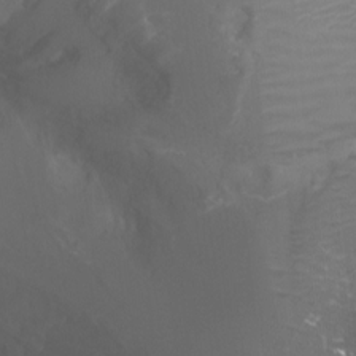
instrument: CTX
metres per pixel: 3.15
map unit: Ht
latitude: -0.9920
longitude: -17.6505
